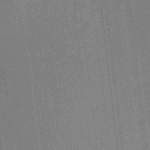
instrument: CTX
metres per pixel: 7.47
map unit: HNb
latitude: -32.4062
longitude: 56.7652
